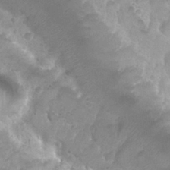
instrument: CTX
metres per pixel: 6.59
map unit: Nhu
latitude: 27.8772
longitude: -55.0269
